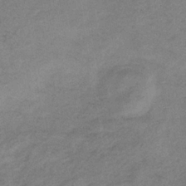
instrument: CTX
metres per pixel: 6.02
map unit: HNb
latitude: -33.3132
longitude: 62.1039
